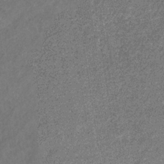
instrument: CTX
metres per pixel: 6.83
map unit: eHb
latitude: -31.1620
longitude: 70.6896
